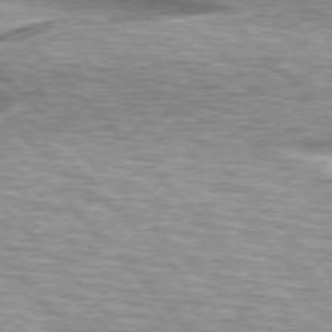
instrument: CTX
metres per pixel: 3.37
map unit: lApd
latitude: 76.0255
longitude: -58.2523
